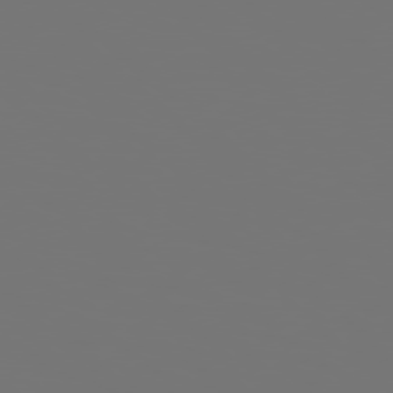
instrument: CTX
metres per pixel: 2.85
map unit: Hpe
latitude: 78.2901
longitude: -177.0269
